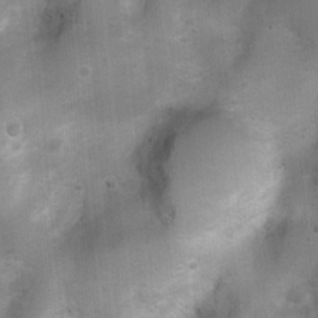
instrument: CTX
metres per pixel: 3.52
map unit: Ht
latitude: 4.5546
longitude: -22.1200
